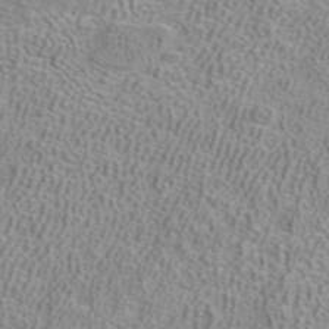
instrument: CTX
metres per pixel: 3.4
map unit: ANa
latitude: 40.0255
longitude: 21.3698
